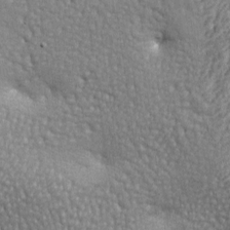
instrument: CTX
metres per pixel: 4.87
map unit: lAa
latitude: -7.8989
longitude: -125.8961
